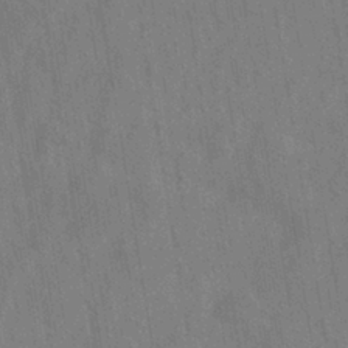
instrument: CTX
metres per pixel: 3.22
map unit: eHh
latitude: -39.6722
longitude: -26.7246
